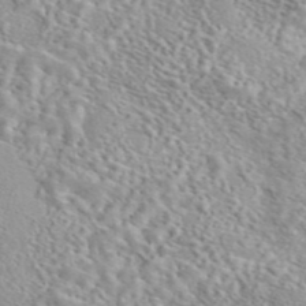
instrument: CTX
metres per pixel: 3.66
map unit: eAb
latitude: 44.3467
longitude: 114.8786
